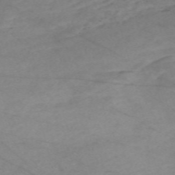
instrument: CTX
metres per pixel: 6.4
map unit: Nve
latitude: -58.7463
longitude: 61.5021
